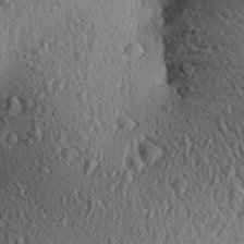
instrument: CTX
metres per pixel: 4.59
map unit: Aa
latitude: 27.3860
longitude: -134.2144
